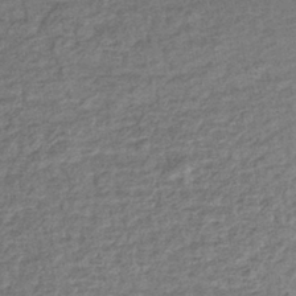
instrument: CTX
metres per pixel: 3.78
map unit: lHb
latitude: -40.8219
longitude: 71.3699
